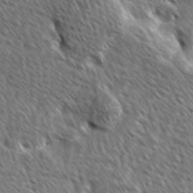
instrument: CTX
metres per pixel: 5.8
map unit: Ave
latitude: 8.9892
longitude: -106.0822
